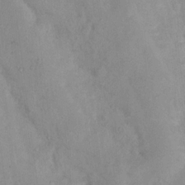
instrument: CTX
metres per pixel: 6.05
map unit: Nhu
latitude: 11.4238
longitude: -26.7246
